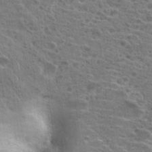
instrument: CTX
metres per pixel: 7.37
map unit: Hto
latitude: 20.5735
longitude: -41.6693
